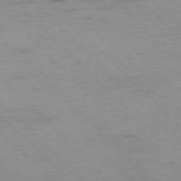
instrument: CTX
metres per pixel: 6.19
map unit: Hpe
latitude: -77.4265
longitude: 12.7463
